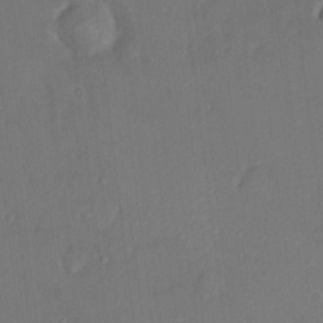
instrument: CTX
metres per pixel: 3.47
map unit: HNhu
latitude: 7.2537
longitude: 3.5777
